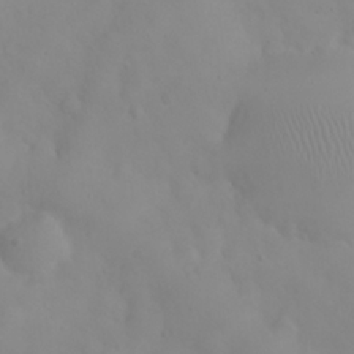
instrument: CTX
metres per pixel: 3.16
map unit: eHh
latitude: 24.9324
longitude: -64.4223
